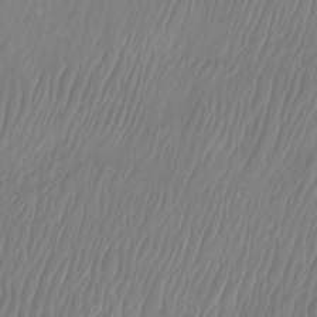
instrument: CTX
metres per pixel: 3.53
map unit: Htu
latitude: -9.1620
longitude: -74.8947
